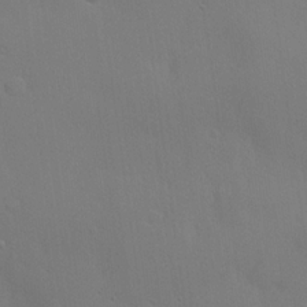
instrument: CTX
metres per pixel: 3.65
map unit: lHvf
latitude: 21.9150
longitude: 145.6155
